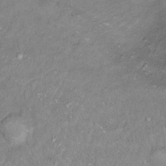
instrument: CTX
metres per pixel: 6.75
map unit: Ht
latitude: 13.5560
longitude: -39.0647
